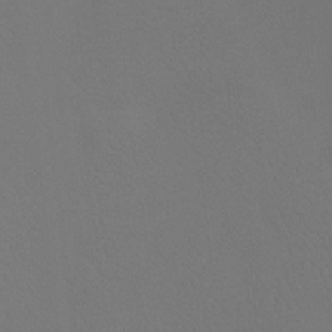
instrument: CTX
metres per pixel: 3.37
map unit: Htu
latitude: -13.5777
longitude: -48.0444
